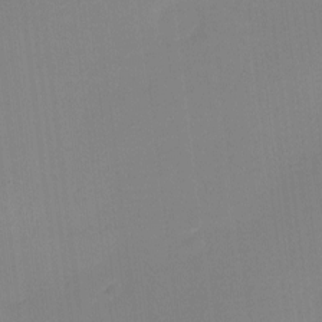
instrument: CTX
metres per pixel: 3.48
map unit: eHh
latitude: -2.5384
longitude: -80.1200
